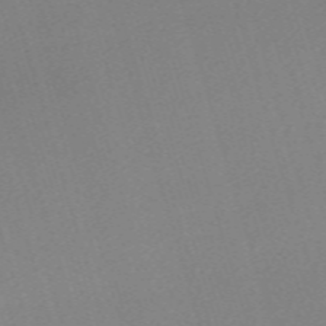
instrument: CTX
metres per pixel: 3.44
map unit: eHh
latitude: -61.9556
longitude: 50.2739
